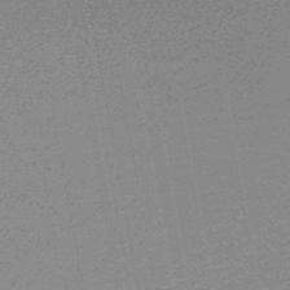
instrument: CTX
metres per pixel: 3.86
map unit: lHb
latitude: -46.5384
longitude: 57.7855
